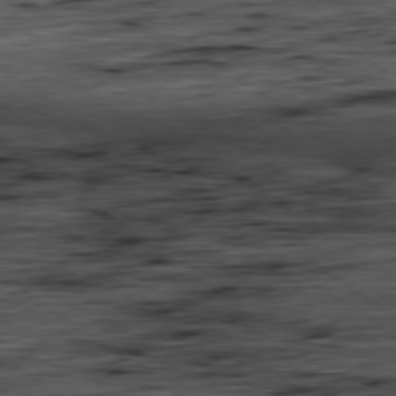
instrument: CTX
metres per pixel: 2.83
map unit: Hpe
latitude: -79.4265
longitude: 11.9556
